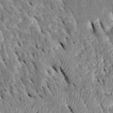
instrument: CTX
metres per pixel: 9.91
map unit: Htu
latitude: -0.3873
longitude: 149.3321
